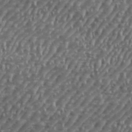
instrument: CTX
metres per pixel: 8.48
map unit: eHh
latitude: 35.9906
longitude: -134.0822
